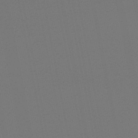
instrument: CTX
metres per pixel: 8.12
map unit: lHb
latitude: -46.9164
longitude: 67.5399
